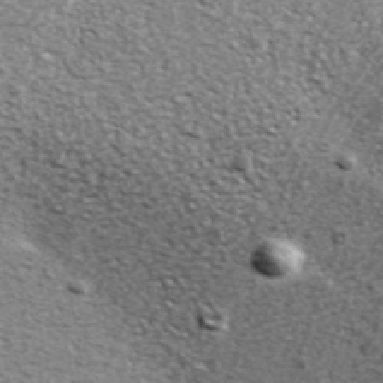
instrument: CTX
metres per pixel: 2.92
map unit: ANa
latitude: 39.5560
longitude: -90.7813
